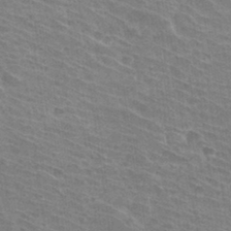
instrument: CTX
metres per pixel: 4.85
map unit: Hto
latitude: 31.6316
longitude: -41.4048
